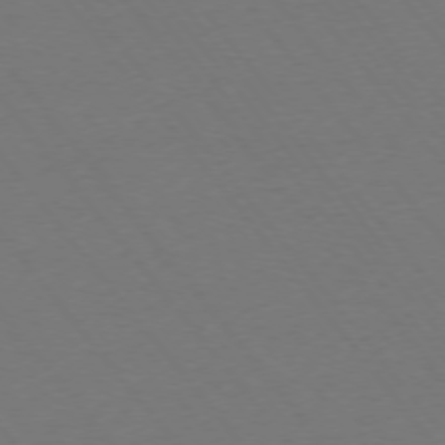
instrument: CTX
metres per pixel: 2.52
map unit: Ap
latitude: -75.5399
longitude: -94.0444
